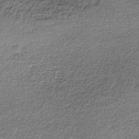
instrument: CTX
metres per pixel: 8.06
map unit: lHb
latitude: -35.8422
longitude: 62.3495
